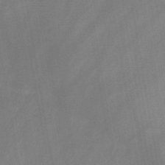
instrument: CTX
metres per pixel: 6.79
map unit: HNb
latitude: -45.5399
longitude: -39.6505
